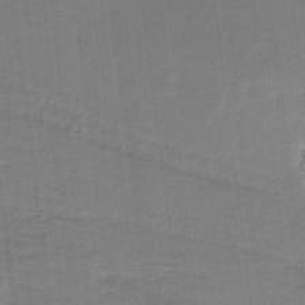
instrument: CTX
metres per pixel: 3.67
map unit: HNb
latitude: -35.6722
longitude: 57.6722
